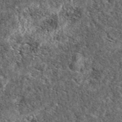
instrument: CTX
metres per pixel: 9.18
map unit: eAb
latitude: 37.7827
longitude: 110.2739
